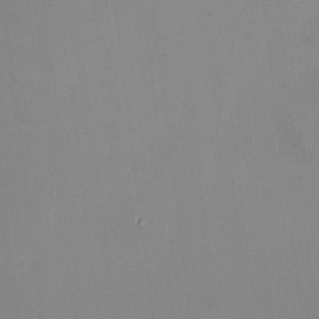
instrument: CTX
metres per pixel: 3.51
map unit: HNhu
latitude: 7.5560
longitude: 10.5196
